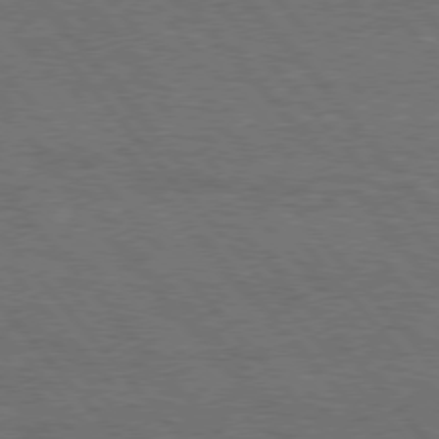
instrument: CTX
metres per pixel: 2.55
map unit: Hpe
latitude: 75.9717
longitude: -157.5749
